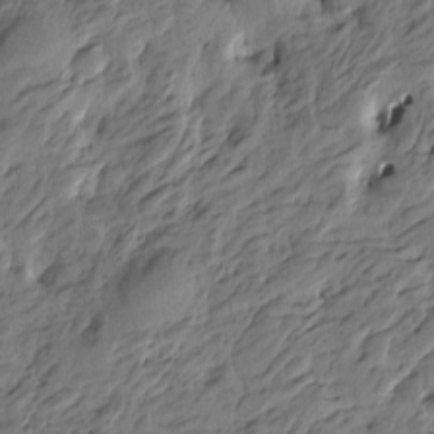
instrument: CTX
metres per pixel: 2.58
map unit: Htu
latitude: -5.0486
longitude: -177.1781
